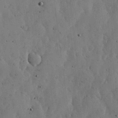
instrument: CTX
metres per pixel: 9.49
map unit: lHvf
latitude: 19.2348
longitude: -114.3845
